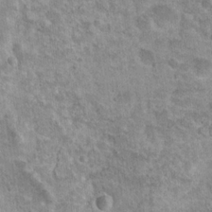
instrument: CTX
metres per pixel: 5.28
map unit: Nhu
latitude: 17.8394
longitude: -31.2537
